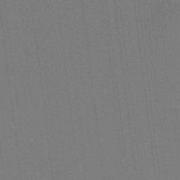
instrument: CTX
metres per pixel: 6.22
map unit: Hto
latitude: -10.9731
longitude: -38.5546
